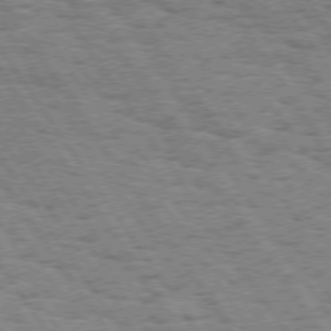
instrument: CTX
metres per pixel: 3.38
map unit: Hpe
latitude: 73.8017
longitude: -138.8569
